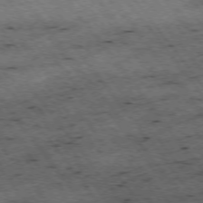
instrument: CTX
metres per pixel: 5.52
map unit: Hpe
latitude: -75.3510
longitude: 4.4062
